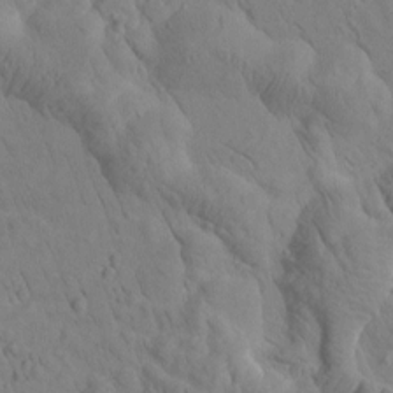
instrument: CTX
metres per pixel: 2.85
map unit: Htu
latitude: 2.1766
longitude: 178.9730
